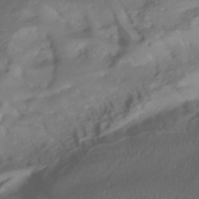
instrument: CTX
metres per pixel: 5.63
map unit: ANa
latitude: -39.2754
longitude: 96.8408
